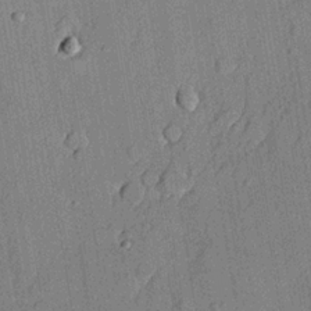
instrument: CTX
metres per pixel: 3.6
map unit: lHvf
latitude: 21.3293
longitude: 144.9164
